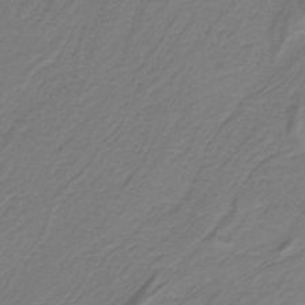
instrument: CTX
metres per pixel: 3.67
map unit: HNb
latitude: -38.3306
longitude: 53.5210
